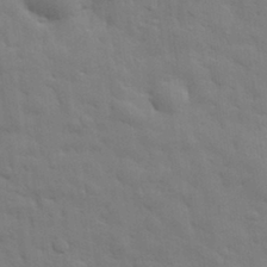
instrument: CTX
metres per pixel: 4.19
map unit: eHh
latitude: 29.6316
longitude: -75.2915
